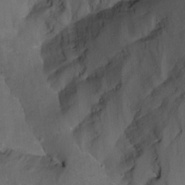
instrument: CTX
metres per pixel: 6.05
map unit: Nhu
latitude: -14.7086
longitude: -57.8394
